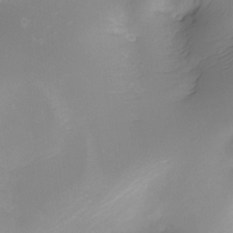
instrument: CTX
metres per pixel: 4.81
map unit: Nhe
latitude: -20.1983
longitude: 143.7855
